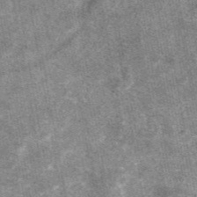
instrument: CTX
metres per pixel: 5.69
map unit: eAb
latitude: 47.6505
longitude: 122.6519
